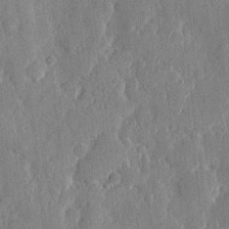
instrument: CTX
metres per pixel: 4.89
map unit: eHh
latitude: 4.2900
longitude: -71.5371
